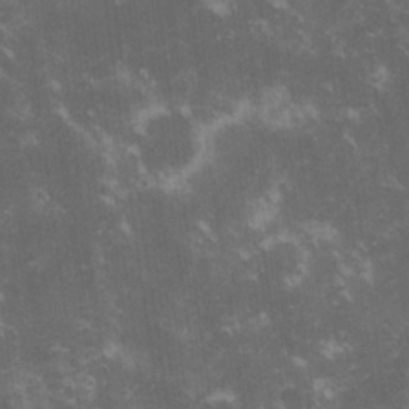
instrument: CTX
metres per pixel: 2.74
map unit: lHvf
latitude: -13.7856
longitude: -101.7639
